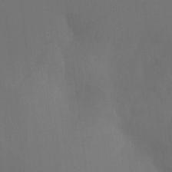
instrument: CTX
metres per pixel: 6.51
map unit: Hto
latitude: -10.4251
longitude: -40.6679
